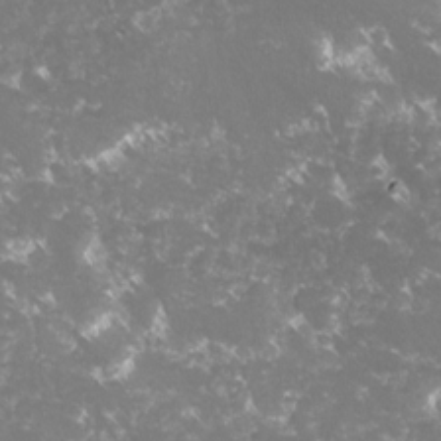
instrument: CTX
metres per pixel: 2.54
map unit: lHvf
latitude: -16.1795
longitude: -99.9150
